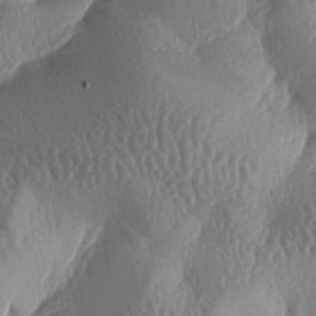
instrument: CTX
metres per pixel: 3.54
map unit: lAa
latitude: -6.8408
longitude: -128.5168
